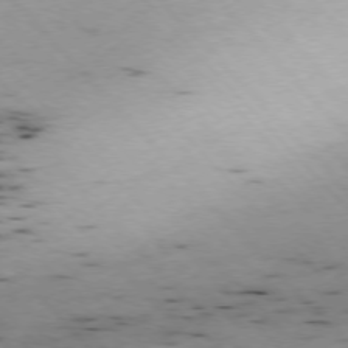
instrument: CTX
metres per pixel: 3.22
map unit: Ap
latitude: -76.9731
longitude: -60.8191
